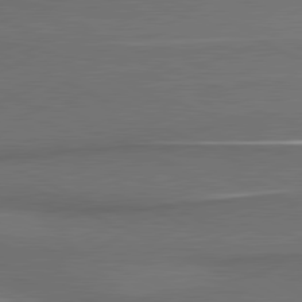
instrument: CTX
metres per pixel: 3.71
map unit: lApd
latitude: 81.1214
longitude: 175.2564
